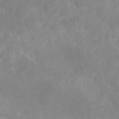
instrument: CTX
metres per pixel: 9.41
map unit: eAb
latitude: 45.6883
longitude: 126.4818
